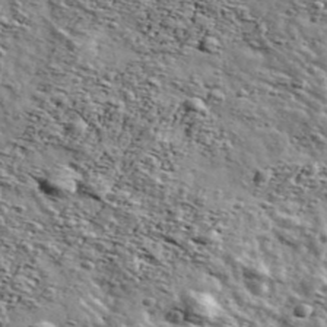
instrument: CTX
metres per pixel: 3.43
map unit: Ave
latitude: 41.7449
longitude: -108.8002
